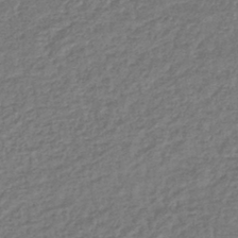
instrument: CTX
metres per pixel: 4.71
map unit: lHb
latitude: -40.9730
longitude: 70.8975
